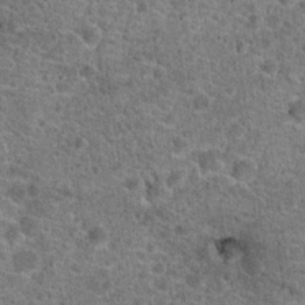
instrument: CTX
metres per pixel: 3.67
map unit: Hto
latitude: 19.7827
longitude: -42.6302
